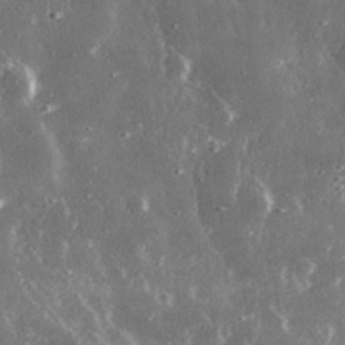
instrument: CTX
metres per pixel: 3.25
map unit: lHvf
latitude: 31.1215
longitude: -92.0822
